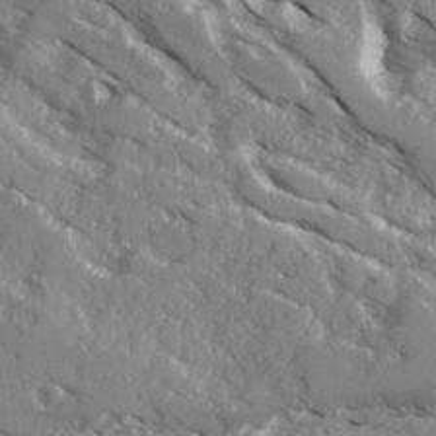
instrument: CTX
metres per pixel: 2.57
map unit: Ave
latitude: 16.5357
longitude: -129.9150
